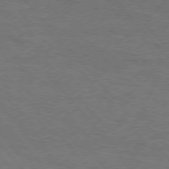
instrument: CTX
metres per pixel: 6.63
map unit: Hpe
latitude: 75.7450
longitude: -152.1389
